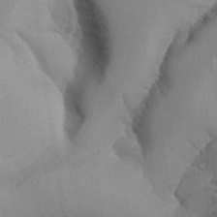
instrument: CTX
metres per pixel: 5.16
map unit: Aa
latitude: 25.6504
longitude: -129.2726
